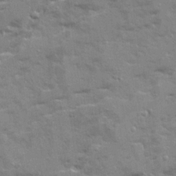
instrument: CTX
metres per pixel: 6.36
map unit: Ave
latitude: 21.3293
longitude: -130.3279
